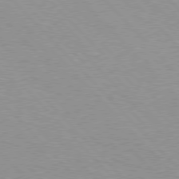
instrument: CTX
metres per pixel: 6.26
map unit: Hpe
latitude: 76.8569
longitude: -152.4223
